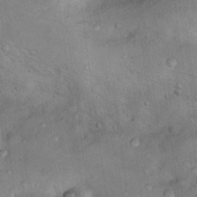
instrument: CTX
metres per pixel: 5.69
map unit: Nhu
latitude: 13.0459
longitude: -27.4427
